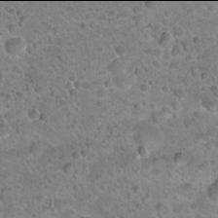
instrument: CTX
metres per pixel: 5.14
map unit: Hto
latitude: 21.9906
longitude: -49.4804
